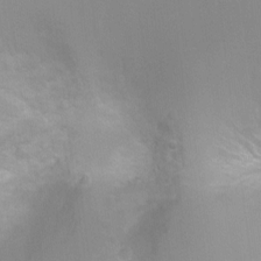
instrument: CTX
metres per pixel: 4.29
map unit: Ht
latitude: -2.2928
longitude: -24.6301
